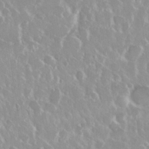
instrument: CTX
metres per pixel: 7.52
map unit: Nhu
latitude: 29.0836
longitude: -61.1970
